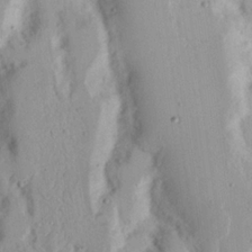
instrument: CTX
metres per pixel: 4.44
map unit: Nhu
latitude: 16.8947
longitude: -74.1389
